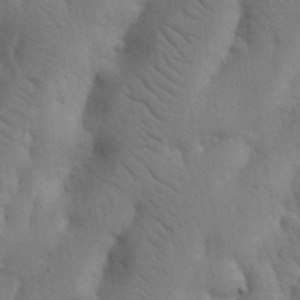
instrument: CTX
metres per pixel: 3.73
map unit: Nhu
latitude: 19.4993
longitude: -76.1955
